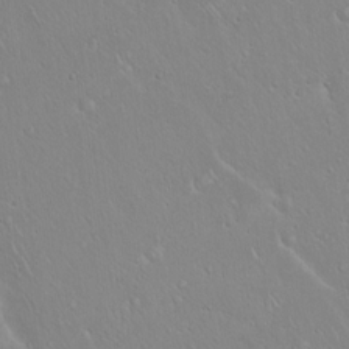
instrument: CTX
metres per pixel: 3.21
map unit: Hto
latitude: 17.2537
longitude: -56.7813
